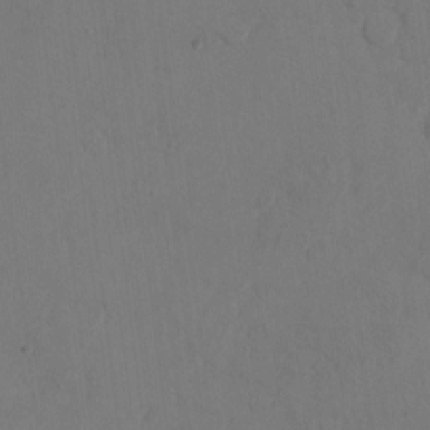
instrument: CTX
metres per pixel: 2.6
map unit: Ht
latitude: 10.3845
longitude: -32.1956
